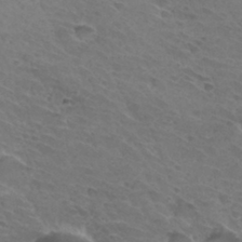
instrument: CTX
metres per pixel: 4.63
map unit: Hto
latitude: 32.0822
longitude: -46.0633
